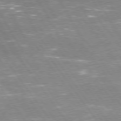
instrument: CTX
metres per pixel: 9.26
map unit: Hpe
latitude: 74.1389
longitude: -141.6693
